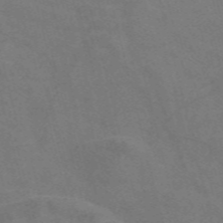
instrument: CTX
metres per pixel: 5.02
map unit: Nve
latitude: -57.9178
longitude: 51.4832
